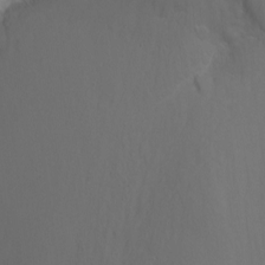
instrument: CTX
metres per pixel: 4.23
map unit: Nhu
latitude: -13.8045
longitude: -70.4790
